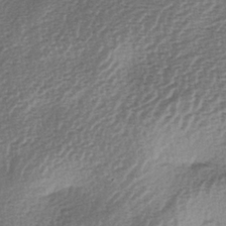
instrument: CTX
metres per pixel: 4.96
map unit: lAa
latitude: -3.9178
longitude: -128.3845
